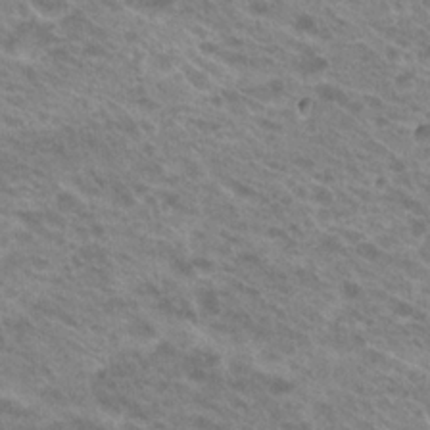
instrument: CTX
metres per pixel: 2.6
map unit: Hto
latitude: 21.5749
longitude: -38.1389
